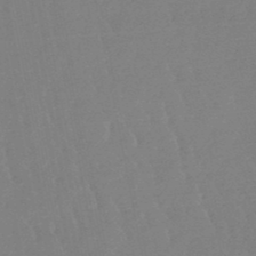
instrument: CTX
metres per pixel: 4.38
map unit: lHb
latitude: -48.4818
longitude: 72.3873
